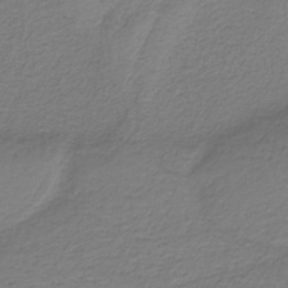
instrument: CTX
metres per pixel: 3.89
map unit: HNb
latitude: -38.0283
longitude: 53.3509
